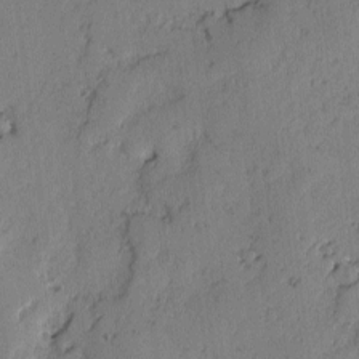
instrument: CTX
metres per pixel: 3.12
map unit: lAvf
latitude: -2.5195
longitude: -107.0836
